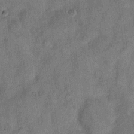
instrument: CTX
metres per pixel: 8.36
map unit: eHh
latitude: 10.2334
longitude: -63.8962
